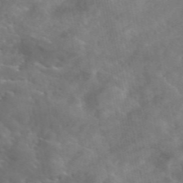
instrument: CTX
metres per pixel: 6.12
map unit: eAb
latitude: 45.7827
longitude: 125.7289
